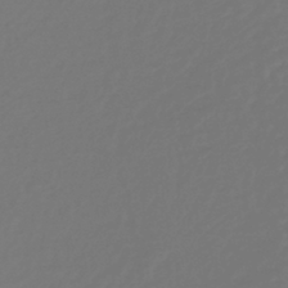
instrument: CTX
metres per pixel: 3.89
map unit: lHb
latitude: -38.6897
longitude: 62.9730
